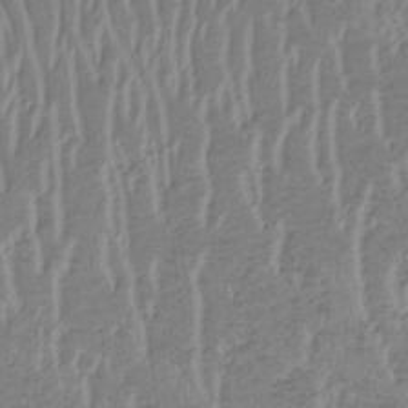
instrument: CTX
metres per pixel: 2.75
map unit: lHb
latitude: -34.1606
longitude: 68.9163
